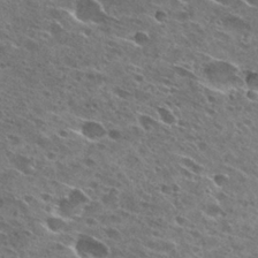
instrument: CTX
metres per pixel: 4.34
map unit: Hto
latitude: 27.5560
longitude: -43.8772
